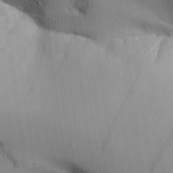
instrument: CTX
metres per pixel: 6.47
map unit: Aa
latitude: 26.9136
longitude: -129.3104
